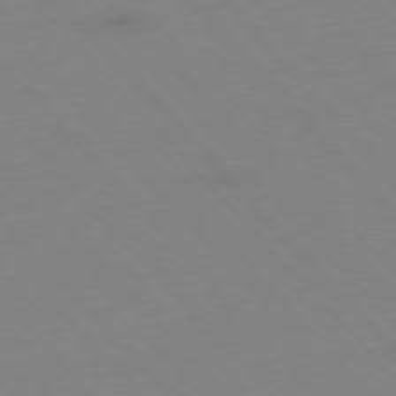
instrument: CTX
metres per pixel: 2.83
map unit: Hpe
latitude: -76.4629
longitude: -19.3103
